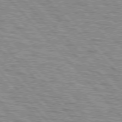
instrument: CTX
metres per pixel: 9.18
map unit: lApd
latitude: 76.8002
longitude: -71.7827
